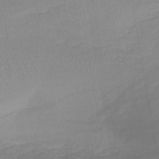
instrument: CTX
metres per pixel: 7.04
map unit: lHb
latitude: -42.2172
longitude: 59.7477
